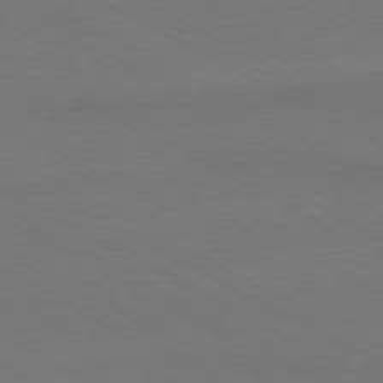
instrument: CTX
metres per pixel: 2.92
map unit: Ap
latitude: -79.7477
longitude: -82.2333
